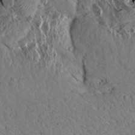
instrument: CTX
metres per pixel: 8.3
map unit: Aa
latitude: 13.7261
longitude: -140.4412
